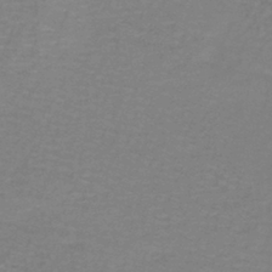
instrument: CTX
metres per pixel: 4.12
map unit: lHb
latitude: -41.8800
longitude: 56.7085
